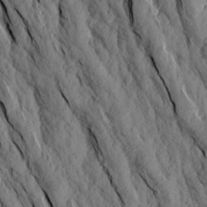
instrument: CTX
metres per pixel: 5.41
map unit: Aa
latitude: 17.3671
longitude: -145.8772
